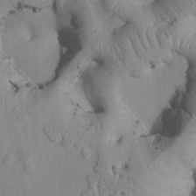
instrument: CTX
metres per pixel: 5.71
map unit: Htu
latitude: 3.4237
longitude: 147.5777
